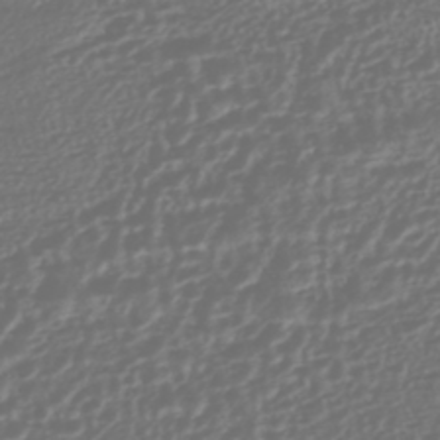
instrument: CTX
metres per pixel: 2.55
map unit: HNhu
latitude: -45.3699
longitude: 106.8975
